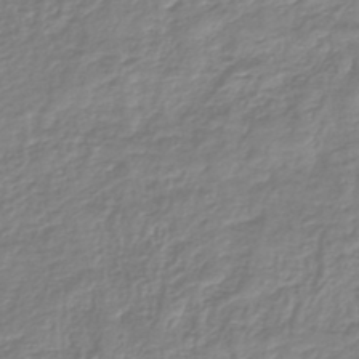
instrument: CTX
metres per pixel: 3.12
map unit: lHb
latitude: -41.9745
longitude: 69.1809
